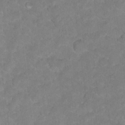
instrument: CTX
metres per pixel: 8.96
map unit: Hto
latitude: 17.7450
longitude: -37.8772
